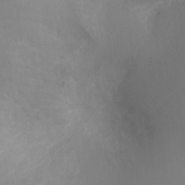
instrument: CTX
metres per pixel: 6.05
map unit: Ht
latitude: -0.9920
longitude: -16.2523
